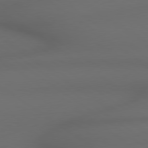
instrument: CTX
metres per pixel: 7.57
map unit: lApd
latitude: 78.9892
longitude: -165.4426
